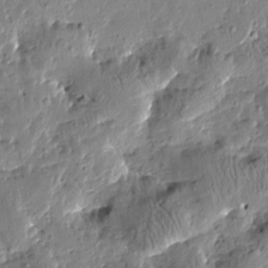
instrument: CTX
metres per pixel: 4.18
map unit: Htu
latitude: 0.9513
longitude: -178.5924
